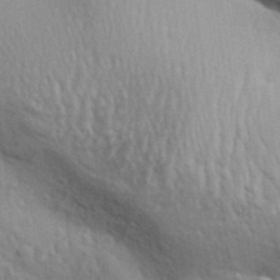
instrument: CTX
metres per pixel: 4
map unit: Aa
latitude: 30.5357
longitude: -135.4426
